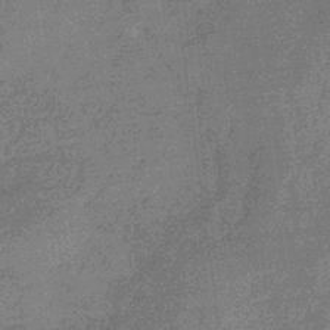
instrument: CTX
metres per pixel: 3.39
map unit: eHb
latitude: -32.3873
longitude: 75.2565
